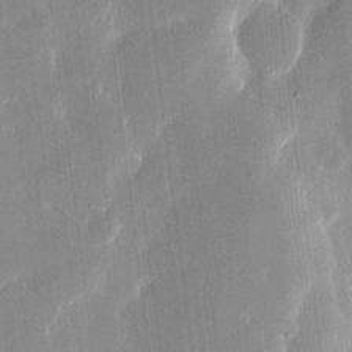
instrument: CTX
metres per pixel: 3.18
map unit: eHh
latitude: 14.4601
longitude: -70.6112
